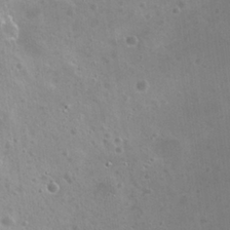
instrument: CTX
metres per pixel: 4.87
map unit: Nhu
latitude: 26.4790
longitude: -50.5734
